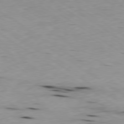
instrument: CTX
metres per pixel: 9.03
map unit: Ap
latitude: -79.9178
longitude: -101.2915
